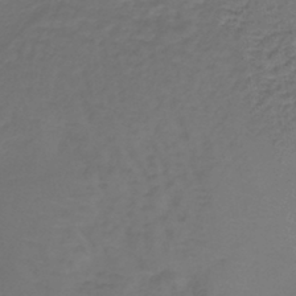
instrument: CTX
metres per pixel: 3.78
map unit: lHb
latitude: -39.5210
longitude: 63.3509
